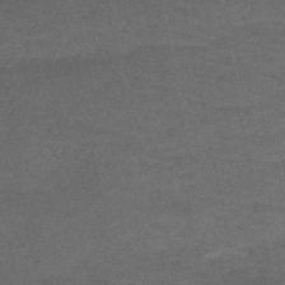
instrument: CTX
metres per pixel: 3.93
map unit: eHb
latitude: -43.2564
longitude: 83.1998
